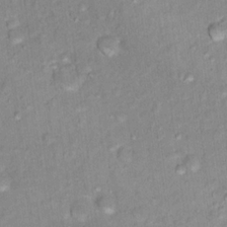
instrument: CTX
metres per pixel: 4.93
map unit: Nhu
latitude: 16.7435
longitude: -32.2145
